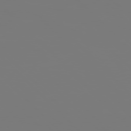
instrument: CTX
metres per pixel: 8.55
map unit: Hpe
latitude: 76.7813
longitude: -137.0459
